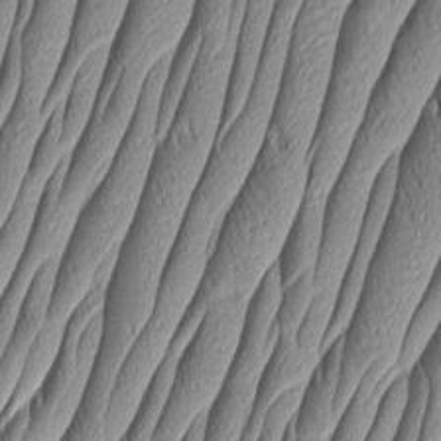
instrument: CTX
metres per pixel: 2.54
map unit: Aa
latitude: 7.0647
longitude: -129.2726
